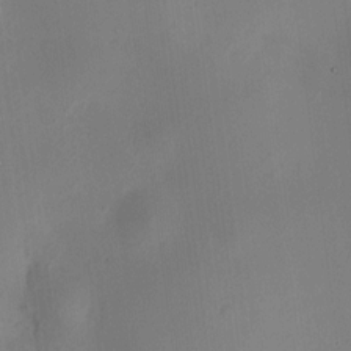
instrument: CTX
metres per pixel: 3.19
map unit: HNhu
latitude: 8.8002
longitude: 10.1417
